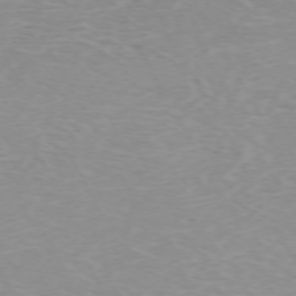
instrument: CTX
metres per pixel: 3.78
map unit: Hpe
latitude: -71.9367
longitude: 12.5574
